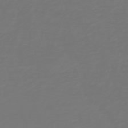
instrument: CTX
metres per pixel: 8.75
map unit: HNb
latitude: -47.2187
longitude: 51.8989
